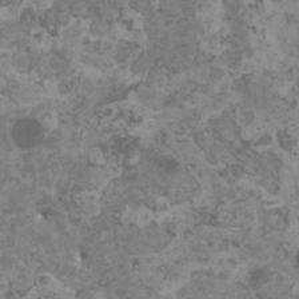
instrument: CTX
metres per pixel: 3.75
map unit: HNhu
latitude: 0.9891
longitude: 2.9541
